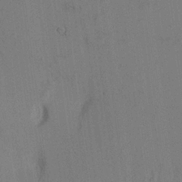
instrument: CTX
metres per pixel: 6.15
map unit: Aa
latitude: 20.0633
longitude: -140.7435
